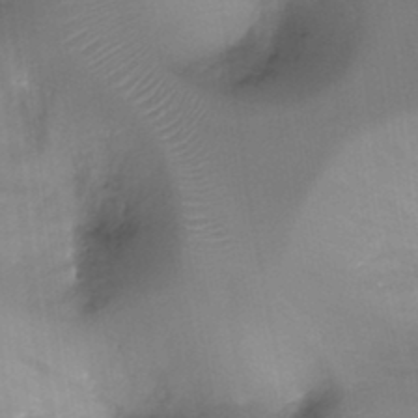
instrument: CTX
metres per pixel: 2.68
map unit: Ht
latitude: -17.3321
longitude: -44.5546
